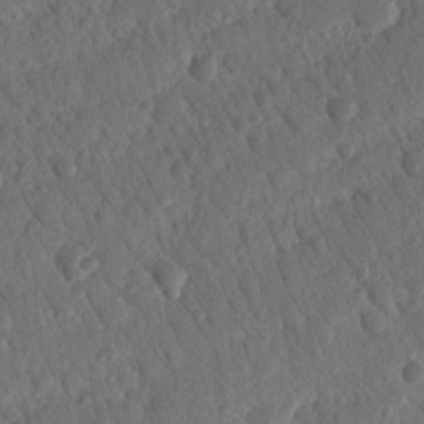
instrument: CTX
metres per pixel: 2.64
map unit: Nhu
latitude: 19.1214
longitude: -78.1767
